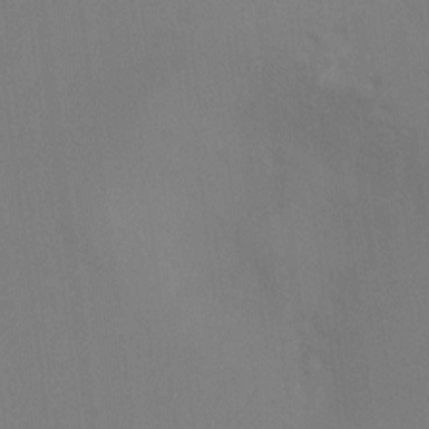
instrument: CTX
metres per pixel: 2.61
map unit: Ht
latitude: -8.8975
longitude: -32.8191
